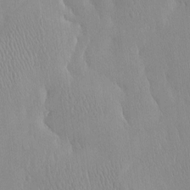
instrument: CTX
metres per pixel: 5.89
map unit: HNhu
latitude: -4.6329
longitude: 15.3132
